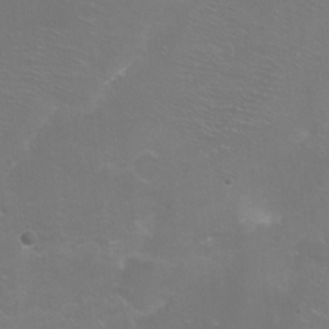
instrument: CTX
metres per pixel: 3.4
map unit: Ht
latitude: -14.4629
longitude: -40.5923
